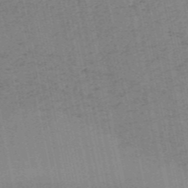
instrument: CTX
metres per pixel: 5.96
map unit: HNb
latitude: -54.5574
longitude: -45.0458
